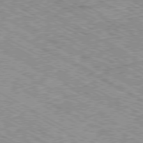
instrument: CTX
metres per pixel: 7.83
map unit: Ap
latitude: -80.3307
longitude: -53.1025
